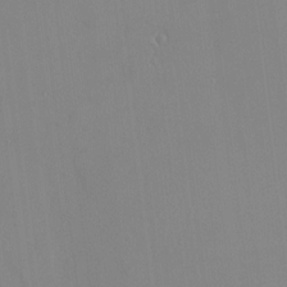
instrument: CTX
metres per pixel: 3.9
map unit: HNhu
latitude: 3.4048
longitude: 6.8975
